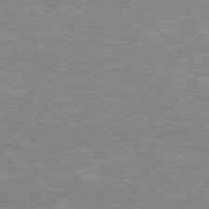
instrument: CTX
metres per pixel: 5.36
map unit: Hpe
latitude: 76.7624
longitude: -151.8961
